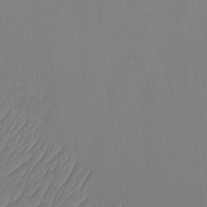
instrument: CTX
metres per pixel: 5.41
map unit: Ht
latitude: -14.8597
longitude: -48.7624
